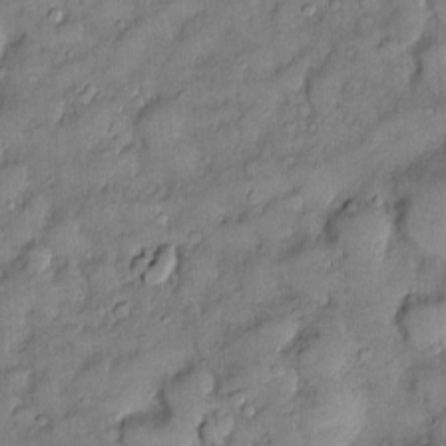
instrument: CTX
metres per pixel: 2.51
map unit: Htu
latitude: -6.5007
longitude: 158.6707
